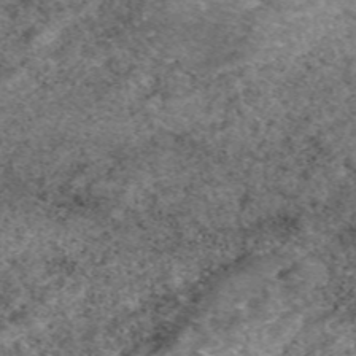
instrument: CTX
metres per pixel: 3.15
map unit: eAb
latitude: 49.9717
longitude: 109.4832
